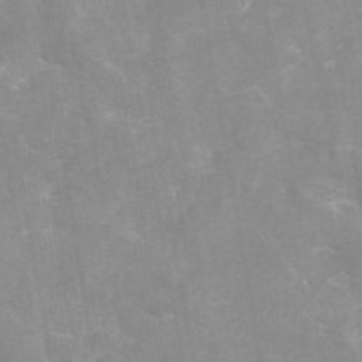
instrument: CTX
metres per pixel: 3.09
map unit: eAb
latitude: 45.6316
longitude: 124.8975
